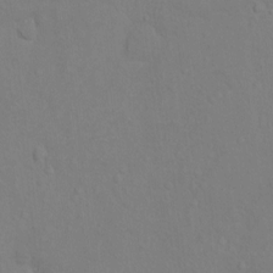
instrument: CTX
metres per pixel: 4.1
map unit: Hto
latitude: -6.3495
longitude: -35.4804
